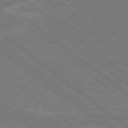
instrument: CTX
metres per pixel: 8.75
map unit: Hpe
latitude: 78.5168
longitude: -160.9325
